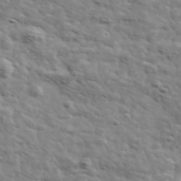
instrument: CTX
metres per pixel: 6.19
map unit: Ave
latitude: 41.9717
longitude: -108.2900
